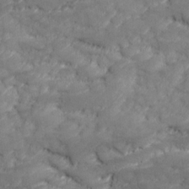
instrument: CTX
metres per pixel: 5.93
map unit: Ave
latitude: 17.4049
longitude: -135.8205
